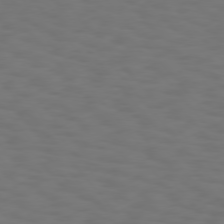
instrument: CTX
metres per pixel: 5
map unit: Hpe
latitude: 75.5938
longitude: -132.8569
